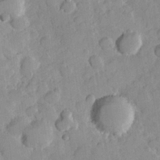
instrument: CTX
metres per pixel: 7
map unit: Hve
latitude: 24.0633
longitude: 149.0487
